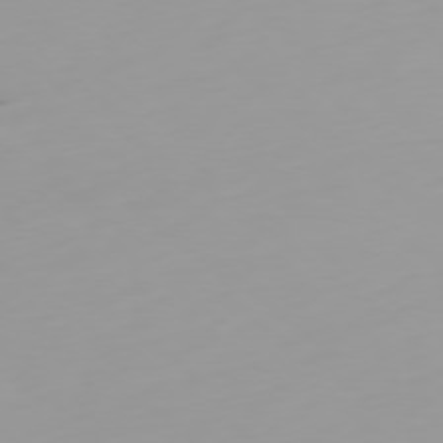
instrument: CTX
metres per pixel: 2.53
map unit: Ap
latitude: -78.8597
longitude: -61.3670
